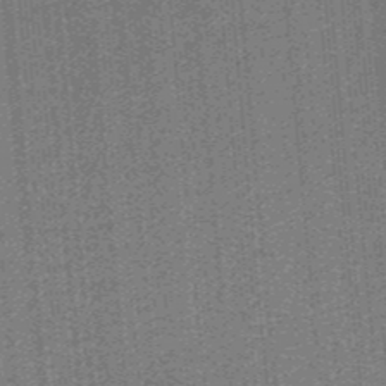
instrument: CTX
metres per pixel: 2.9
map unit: lHb
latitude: -38.2551
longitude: 57.6155
